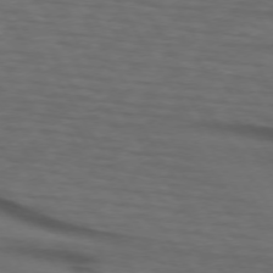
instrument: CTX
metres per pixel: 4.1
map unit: lApd
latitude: 73.3482
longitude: -74.0822
